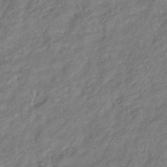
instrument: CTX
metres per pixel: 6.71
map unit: eHb
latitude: -33.9178
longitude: 79.6533
